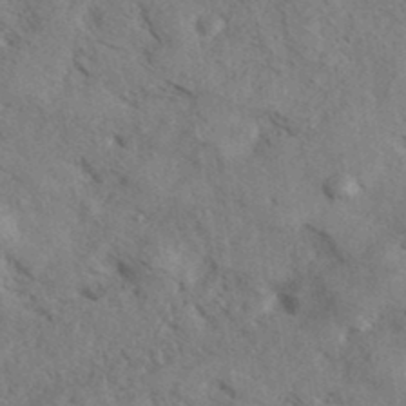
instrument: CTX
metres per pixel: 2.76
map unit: eHh
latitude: 36.7246
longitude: -138.3845
